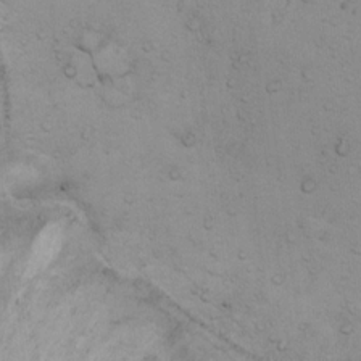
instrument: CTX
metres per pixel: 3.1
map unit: Ht
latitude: 12.7058
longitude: -39.7072
